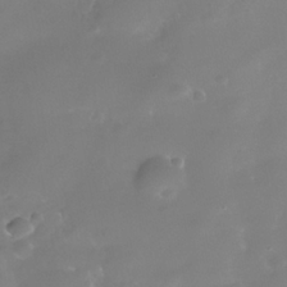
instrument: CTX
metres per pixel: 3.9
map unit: Nhe
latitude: -36.4818
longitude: -131.0081
